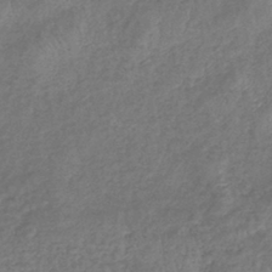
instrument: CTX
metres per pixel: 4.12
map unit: eHb
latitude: -39.7856
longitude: 78.8975
